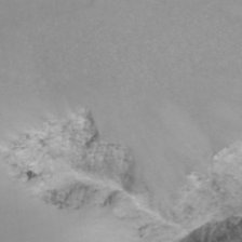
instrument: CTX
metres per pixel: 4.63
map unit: Aa
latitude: -8.5763
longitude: -71.3104
